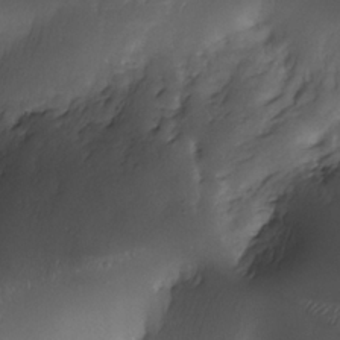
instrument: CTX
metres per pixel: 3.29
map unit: Nhe
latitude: -34.1039
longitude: -143.6505
